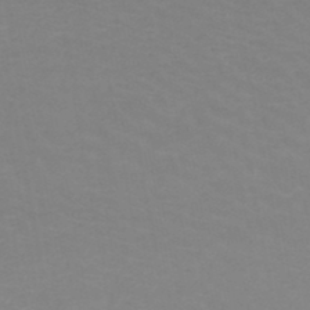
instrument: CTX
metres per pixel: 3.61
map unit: HNb
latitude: -48.2740
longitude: -46.2334
